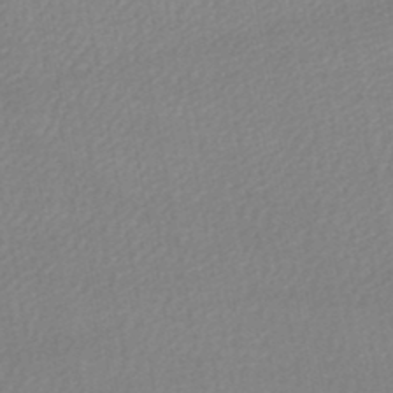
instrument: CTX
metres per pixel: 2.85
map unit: lHb
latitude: -46.7085
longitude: 73.5021
